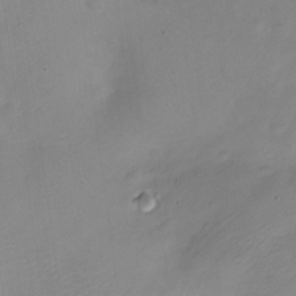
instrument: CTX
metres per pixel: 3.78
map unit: Nve
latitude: -22.1039
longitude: 106.9542
